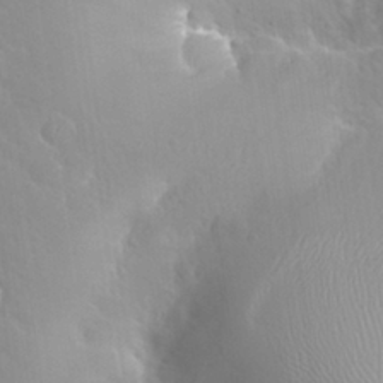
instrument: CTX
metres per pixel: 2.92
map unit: Nhu
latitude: 26.8758
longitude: -56.1766
